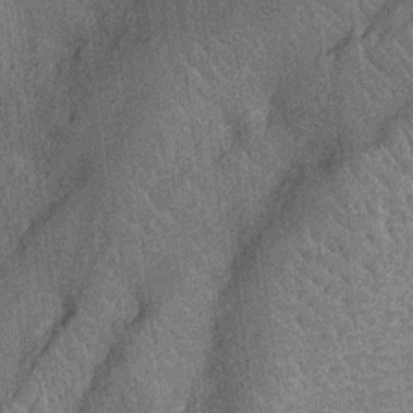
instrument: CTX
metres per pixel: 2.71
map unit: Nhu
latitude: -12.3117
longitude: -23.5182
